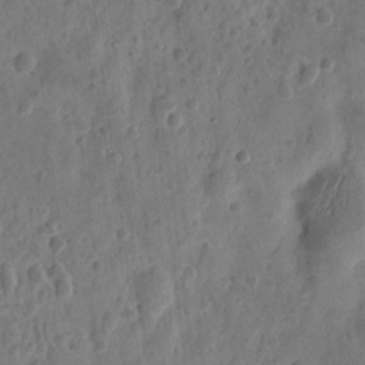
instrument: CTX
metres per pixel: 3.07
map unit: eHh
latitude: 9.3293
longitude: -74.0822
